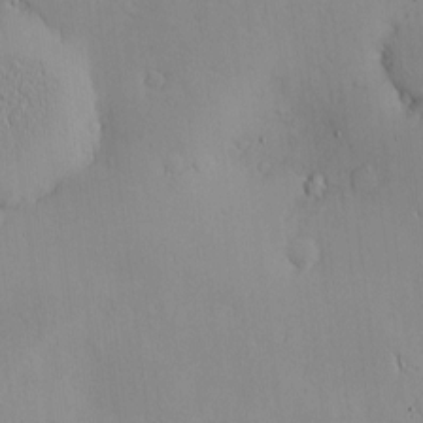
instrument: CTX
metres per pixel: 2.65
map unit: Nve
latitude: -8.8786
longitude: 173.7477
